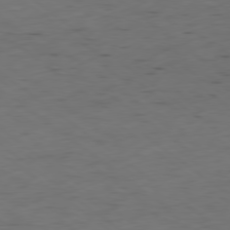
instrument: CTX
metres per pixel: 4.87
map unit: Ap
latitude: -79.1998
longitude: -59.2537
